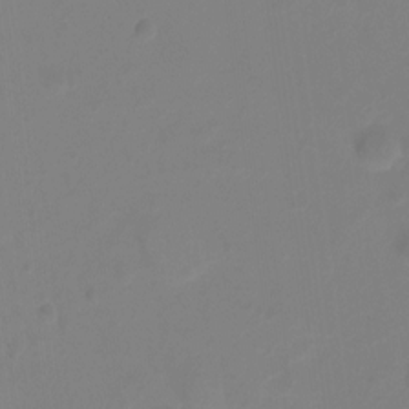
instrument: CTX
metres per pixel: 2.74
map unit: Hto
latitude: -11.0487
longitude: -40.0444
